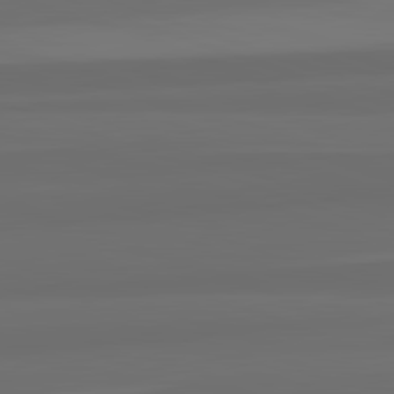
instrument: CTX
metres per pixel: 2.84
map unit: lApd
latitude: 82.7813
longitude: 159.2187
